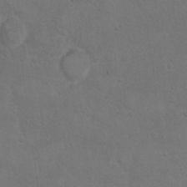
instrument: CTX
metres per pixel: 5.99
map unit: Hto
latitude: 10.2901
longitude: -35.9717
